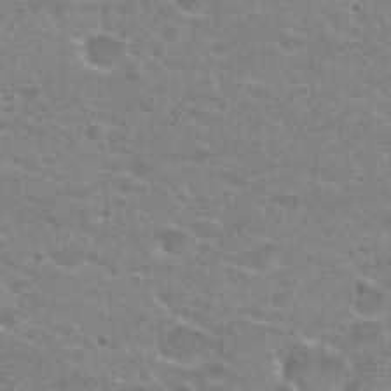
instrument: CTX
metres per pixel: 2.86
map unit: Hto
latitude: 23.0269
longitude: -43.9150
